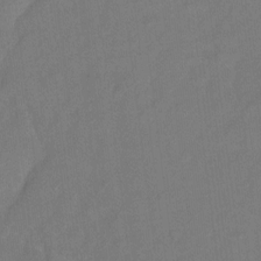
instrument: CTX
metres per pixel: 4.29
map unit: Hto
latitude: -5.3698
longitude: -35.9150
